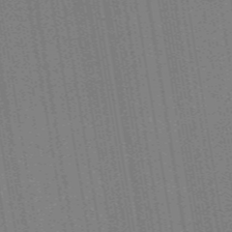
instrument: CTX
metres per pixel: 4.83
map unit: lHb
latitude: -47.3509
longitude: 59.2186
